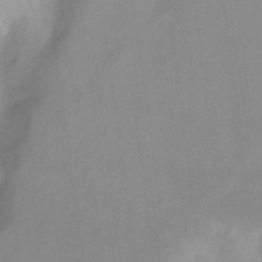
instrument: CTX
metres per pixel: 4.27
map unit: Ht
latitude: -14.2740
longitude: -54.3845
